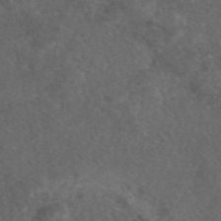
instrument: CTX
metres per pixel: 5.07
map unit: eAb
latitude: 47.3860
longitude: 112.0094
